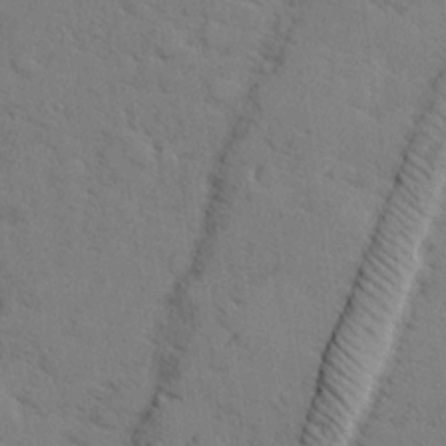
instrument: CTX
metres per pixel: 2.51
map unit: lHvf
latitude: 25.6127
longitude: 143.1620
